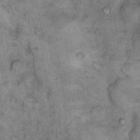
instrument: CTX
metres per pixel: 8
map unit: eHh
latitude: 15.3104
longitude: -64.7246
